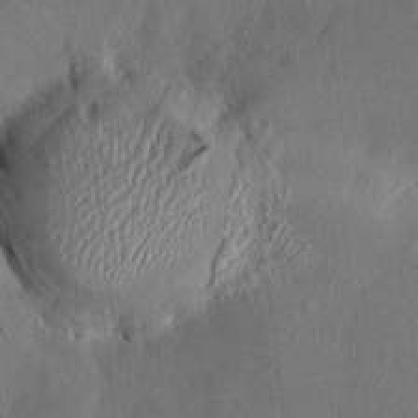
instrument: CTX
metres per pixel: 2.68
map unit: HNhu
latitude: 5.8205
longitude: 7.0297
